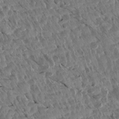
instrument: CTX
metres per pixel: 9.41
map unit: Aa
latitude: 14.3279
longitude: -140.9891
